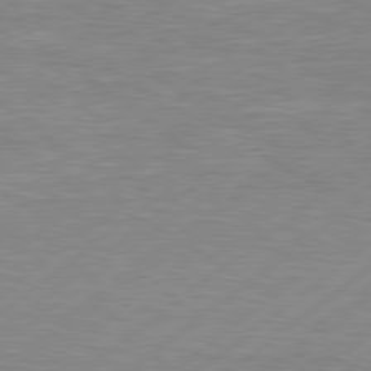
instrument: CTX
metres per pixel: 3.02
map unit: Hpe
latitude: 79.1214
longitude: -120.9325
